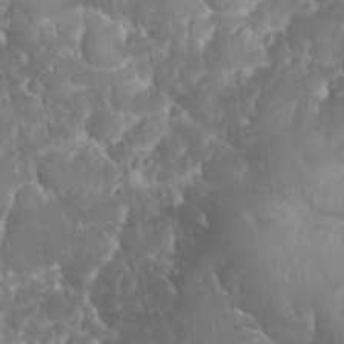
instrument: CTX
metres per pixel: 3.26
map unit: eHh
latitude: 32.0255
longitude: -64.3467
